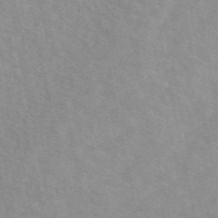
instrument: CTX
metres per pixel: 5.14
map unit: eAb
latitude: 50.2333
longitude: 118.1606
